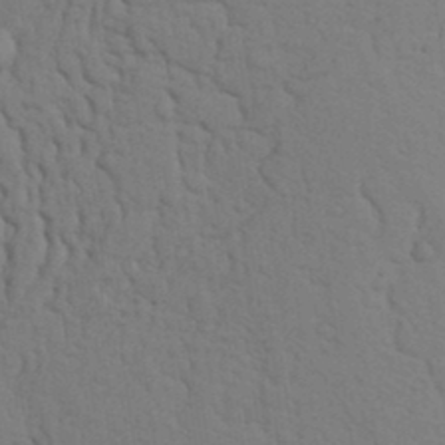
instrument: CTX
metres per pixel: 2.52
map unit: Nhu
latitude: 19.6505
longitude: -76.4601
